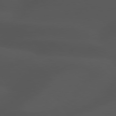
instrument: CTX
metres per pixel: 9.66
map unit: Hpe
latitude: 77.1214
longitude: -166.7435
